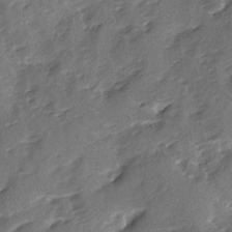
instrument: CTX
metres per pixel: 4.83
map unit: Ave
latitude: -9.4265
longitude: -117.6883
